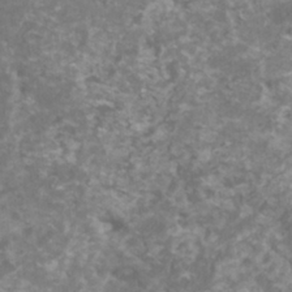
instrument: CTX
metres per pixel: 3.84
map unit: HNhu
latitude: 1.8583
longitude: -0.1011
